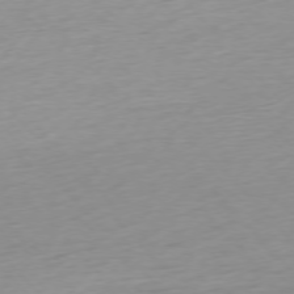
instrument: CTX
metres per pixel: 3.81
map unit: Ap
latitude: -76.5763
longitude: -63.7072
